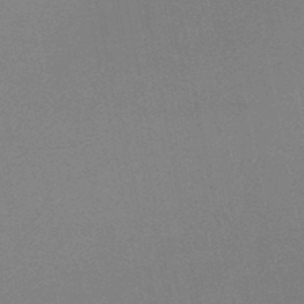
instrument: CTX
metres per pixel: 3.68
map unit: lHb
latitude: -48.8219
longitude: 65.8800
